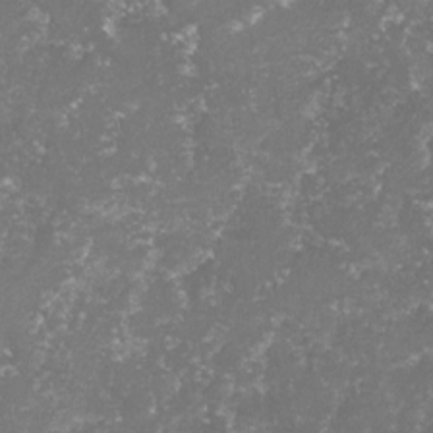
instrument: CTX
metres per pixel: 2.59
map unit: lHvf
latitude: -16.3496
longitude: -99.8016
